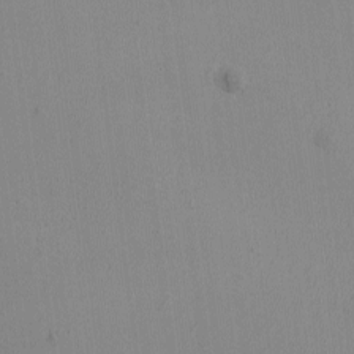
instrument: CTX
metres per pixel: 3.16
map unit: Ave
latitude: -8.9731
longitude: -122.1011
